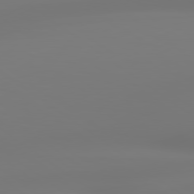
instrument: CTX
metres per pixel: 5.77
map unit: lApd
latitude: 79.0459
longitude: -136.7435
